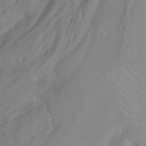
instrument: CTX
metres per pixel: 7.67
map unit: Htu
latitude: -5.3131
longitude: 137.4832
